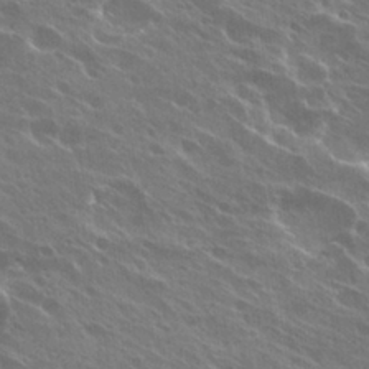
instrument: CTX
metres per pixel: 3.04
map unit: Hto
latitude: 27.5749
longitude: -41.0458
